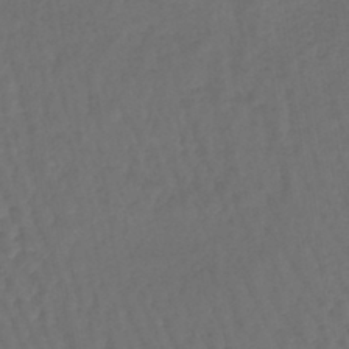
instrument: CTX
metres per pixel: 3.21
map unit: lHb
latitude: -43.4832
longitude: 64.5952
